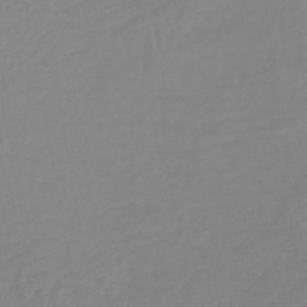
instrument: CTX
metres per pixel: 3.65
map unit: lHb
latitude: -44.4251
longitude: 75.5966
